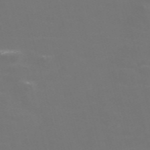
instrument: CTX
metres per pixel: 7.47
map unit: Nve
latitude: -57.1431
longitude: 52.3684
